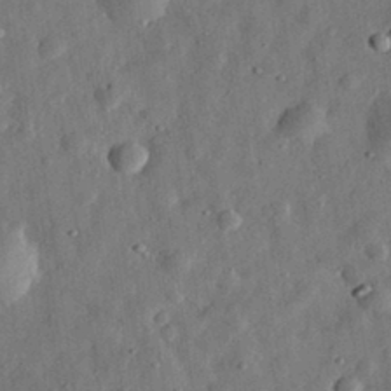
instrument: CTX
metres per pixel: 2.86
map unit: eHh
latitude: 31.4049
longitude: -76.1955
